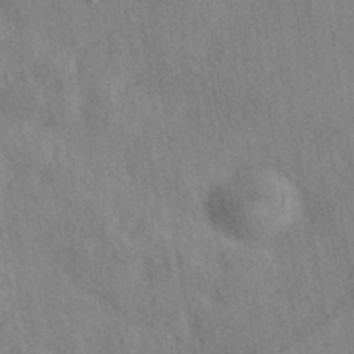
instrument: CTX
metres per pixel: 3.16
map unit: eAb
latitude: 39.0269
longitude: 112.5007
